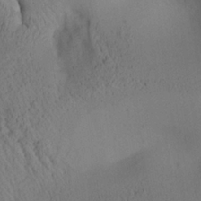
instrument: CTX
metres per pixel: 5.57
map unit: Aa
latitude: 25.4426
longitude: -133.7072
